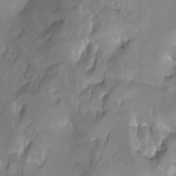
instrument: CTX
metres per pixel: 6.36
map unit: Nhu
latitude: -8.6518
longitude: -72.8380
